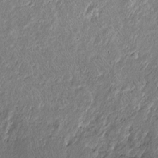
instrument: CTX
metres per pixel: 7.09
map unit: Htu
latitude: -5.9556
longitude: 159.0297
